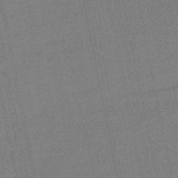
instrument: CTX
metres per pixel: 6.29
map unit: lHb
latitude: -49.2754
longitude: 79.3131
